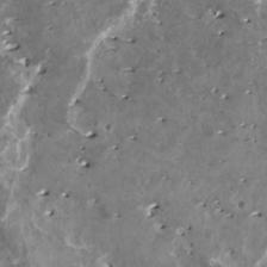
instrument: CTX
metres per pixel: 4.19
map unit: HNhu
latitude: 1.5371
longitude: 5.6533
